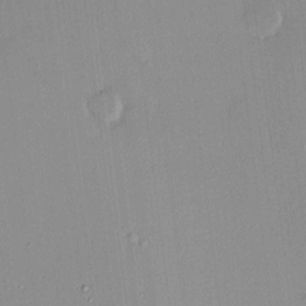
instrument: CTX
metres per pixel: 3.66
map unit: HNhu
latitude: 7.0836
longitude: 7.5966
